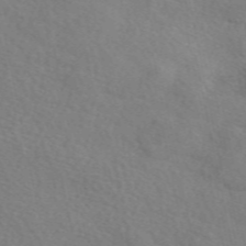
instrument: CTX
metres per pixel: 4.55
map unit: eAb
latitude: 50.3278
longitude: 117.3887
